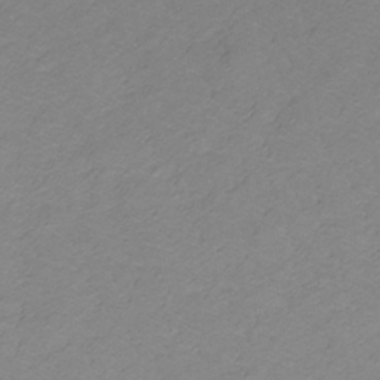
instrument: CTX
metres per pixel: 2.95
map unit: lHb
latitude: -31.7288
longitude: 65.3888
